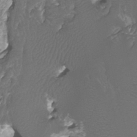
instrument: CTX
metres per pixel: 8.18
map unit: Htu
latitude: -10.4062
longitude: -74.0822
